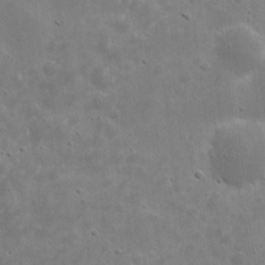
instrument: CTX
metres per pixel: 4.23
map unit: eHh
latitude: 9.3482
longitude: -72.9703
